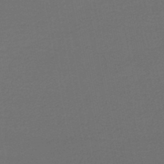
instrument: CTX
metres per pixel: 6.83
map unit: HNb
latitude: -47.4643
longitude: 56.1417
